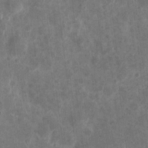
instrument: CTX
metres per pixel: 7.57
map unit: eHh
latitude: 4.8002
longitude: -71.7072
